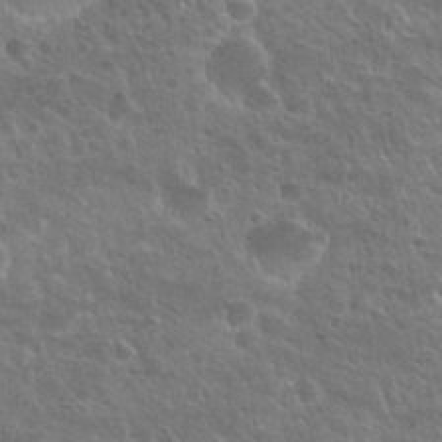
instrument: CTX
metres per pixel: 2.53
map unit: Nhu
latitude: 25.0080
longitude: -50.9135
